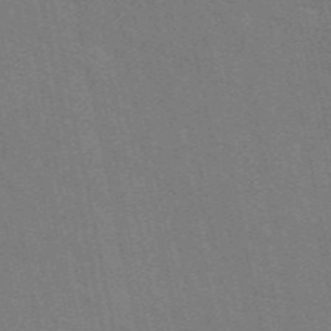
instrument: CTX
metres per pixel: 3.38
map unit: ANa
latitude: 48.5546
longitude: -75.9150
